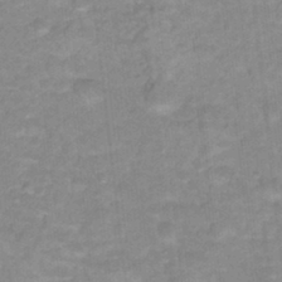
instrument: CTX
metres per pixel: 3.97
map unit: Hto
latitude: 17.1970
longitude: -35.1592
